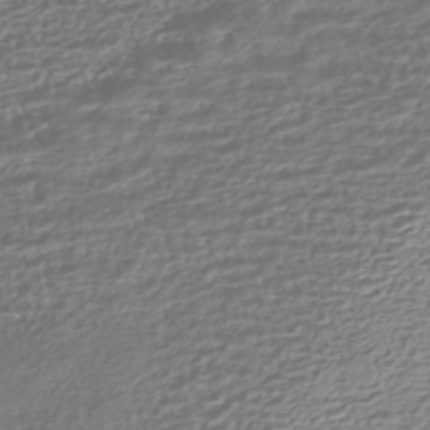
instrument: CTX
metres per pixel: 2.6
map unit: HNhu
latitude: -45.7478
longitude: 100.0283
